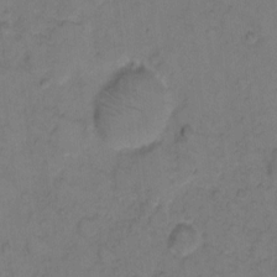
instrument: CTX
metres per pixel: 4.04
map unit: eHh
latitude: 7.6505
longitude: -63.8395
